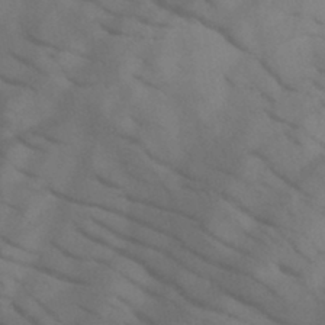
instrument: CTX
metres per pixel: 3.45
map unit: HNb
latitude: -44.8219
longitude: -41.1214
